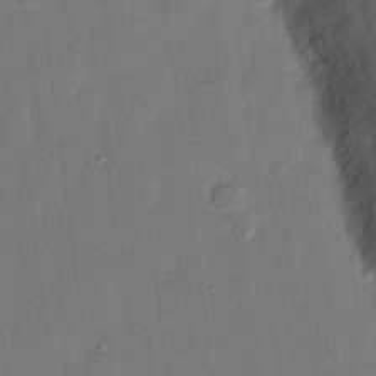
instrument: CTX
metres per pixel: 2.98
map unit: eHh
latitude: 13.3482
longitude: -70.7435
